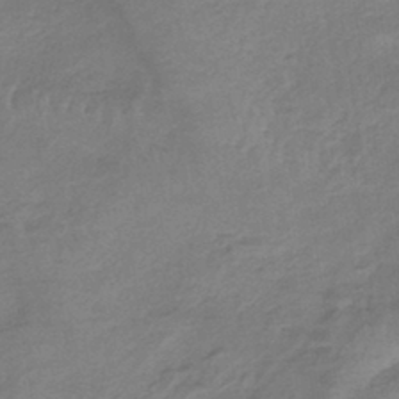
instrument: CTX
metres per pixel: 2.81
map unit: lHb
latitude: -40.3117
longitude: 66.9353
